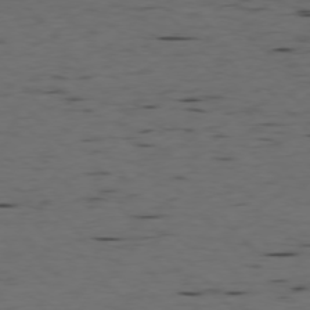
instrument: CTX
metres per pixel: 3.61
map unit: Ap
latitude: -76.2550
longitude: -90.5546
